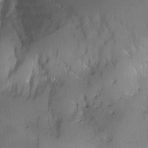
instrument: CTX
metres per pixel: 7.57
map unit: Nhu
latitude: -7.0108
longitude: -45.1025
